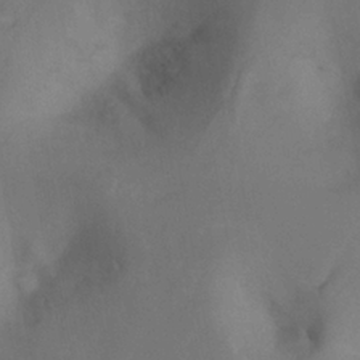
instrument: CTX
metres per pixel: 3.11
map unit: Nhu
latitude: -13.3321
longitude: -71.8205
